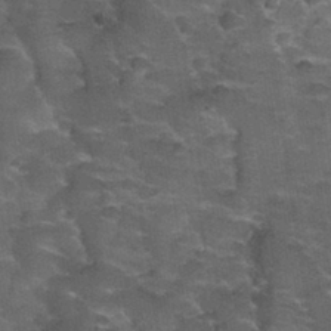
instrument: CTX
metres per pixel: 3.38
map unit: Nhu
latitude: 32.0255
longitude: -53.4237
